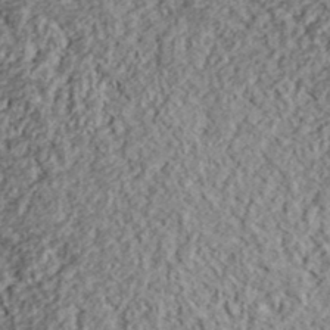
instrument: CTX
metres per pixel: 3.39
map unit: lHvf
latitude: 38.9891
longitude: -88.1578
